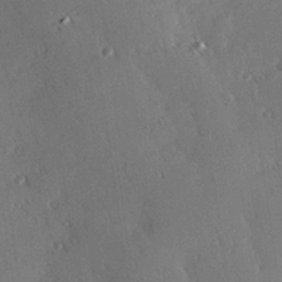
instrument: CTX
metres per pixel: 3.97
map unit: Hve
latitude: 25.2537
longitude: -92.8947
